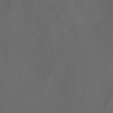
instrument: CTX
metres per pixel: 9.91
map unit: Htu
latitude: -7.2754
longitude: -71.7638
